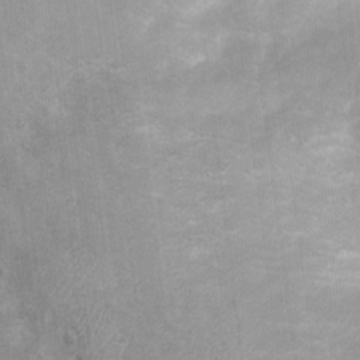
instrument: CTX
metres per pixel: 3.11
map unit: Ht
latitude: 4.2333
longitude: -21.9339
